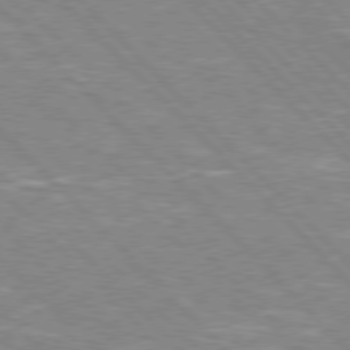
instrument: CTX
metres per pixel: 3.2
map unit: Hpe
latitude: 76.6868
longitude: -151.5749
